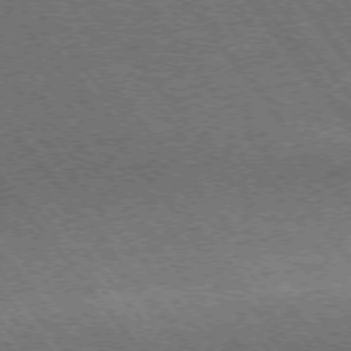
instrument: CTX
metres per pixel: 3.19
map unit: Ap
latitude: -75.8045
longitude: -62.7058
